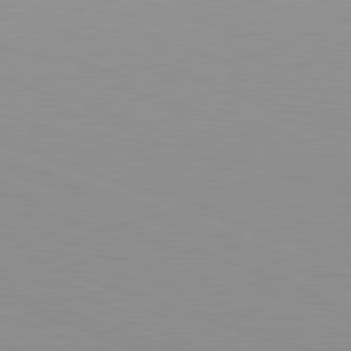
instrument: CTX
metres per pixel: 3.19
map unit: Hpe
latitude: -82.6140
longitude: 6.9919
